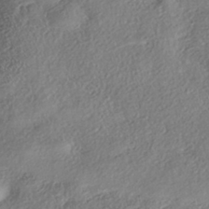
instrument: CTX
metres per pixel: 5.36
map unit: eHh
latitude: -42.2739
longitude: 121.1998
